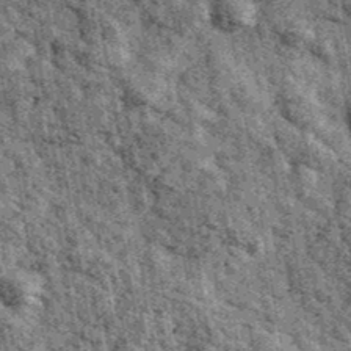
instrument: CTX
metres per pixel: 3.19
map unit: Ave
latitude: 40.6868
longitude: -107.6505
